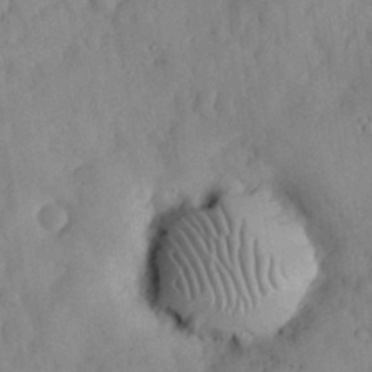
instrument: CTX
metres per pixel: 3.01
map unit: Nhu
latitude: 28.9513
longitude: -69.1403
